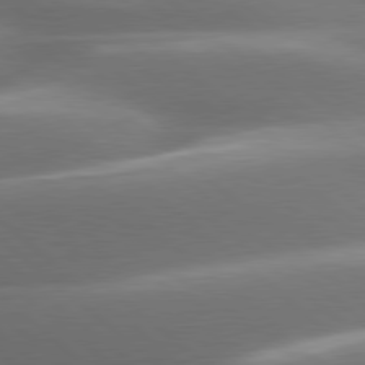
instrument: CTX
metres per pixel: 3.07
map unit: lApd
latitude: 79.4805
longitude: -117.2159
